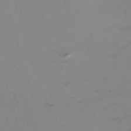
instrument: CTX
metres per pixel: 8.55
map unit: eHh
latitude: -61.3510
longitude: 52.4062
